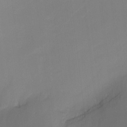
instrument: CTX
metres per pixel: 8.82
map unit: Hto
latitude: -8.4440
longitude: -51.0458
